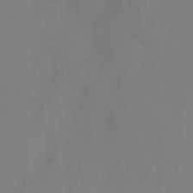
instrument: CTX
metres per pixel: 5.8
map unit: Hto
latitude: -6.5951
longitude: -49.7261
